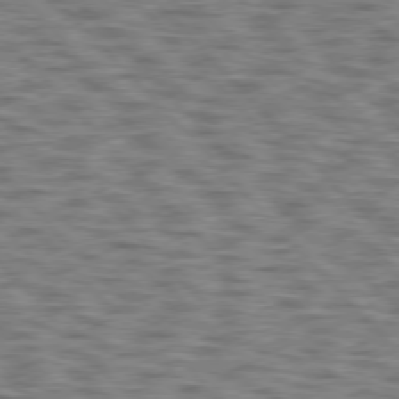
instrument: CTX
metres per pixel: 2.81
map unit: lApd
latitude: 76.3467
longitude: -70.1011
